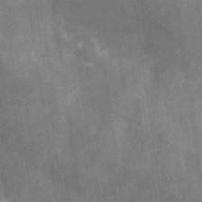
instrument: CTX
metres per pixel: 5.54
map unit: Hve
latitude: -29.8045
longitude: 92.1984
